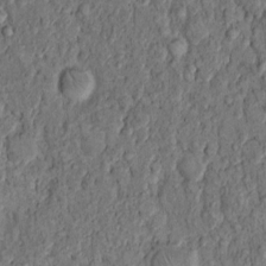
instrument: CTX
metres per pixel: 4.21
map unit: Hto
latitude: 10.4601
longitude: -59.8961
